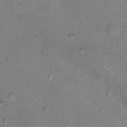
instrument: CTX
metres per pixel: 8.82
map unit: Nhu
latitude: 17.9528
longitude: -32.2900
